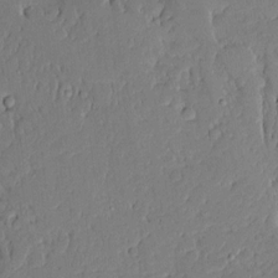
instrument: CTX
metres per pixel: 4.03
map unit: Ave
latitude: 15.2726
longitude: -140.0633
